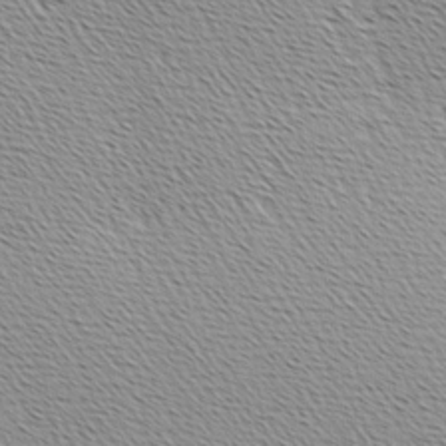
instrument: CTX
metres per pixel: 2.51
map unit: Hve
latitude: 2.7435
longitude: -122.1578
